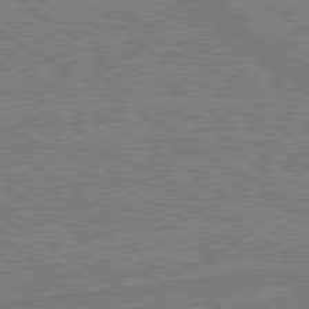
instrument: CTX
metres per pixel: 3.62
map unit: lApd
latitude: 79.7072
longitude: 168.9163
